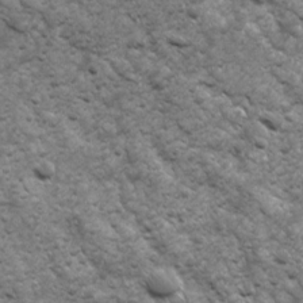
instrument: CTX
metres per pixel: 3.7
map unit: Ave
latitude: 17.1214
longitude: -132.2523
